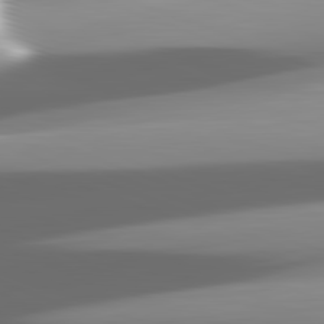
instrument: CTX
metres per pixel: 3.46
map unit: lApd
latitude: 82.2144
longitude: -147.9151
